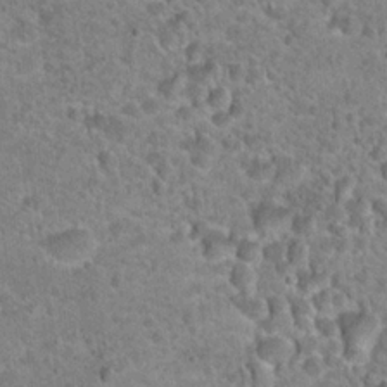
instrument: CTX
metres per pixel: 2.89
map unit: Hto
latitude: 21.5371
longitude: -49.6694
